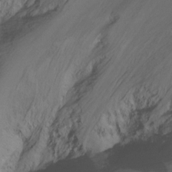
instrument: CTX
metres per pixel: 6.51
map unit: Ht
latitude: -15.5399
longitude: -49.4993
